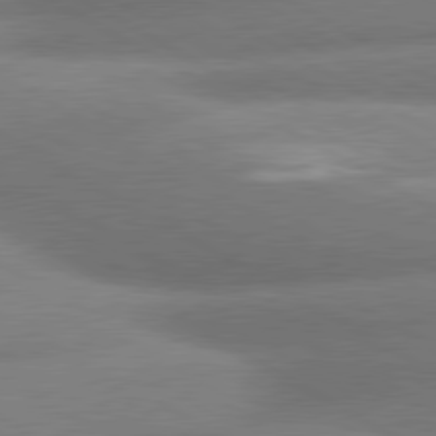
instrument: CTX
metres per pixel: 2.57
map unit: lApd
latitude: 80.4412
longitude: -163.2348
